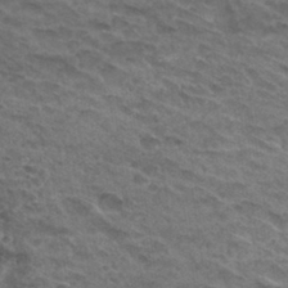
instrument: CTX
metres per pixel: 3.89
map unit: Hto
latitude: 32.0255
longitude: -47.4994
